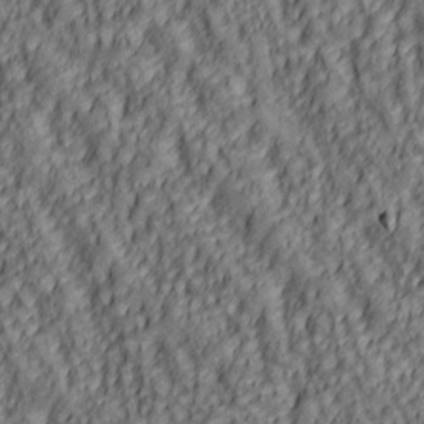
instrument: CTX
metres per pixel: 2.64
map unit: lAa
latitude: 5.5938
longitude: -116.6680
